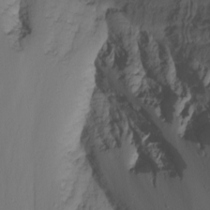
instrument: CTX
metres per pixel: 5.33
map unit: Nhu
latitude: -6.6896
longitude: -81.1214
